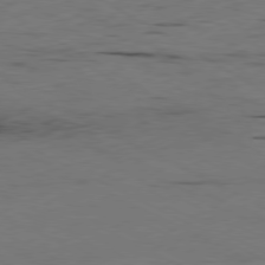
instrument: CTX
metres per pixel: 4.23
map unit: Ap
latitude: -80.4818
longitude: -93.9906
